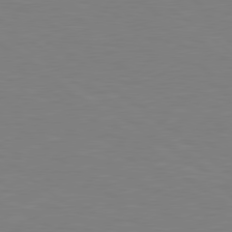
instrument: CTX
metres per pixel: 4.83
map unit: Hpe
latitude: 78.8569
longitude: -148.7057
